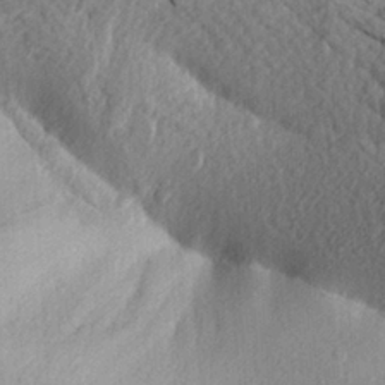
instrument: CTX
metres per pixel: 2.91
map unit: Aa
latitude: 23.9717
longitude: -150.4412
